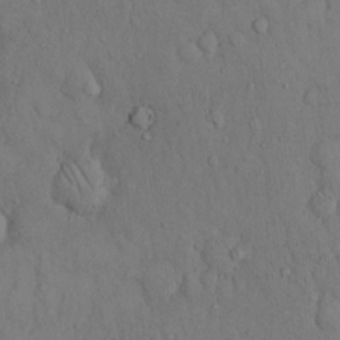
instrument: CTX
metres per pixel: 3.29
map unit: Hto
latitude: 13.2348
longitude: -61.4615
